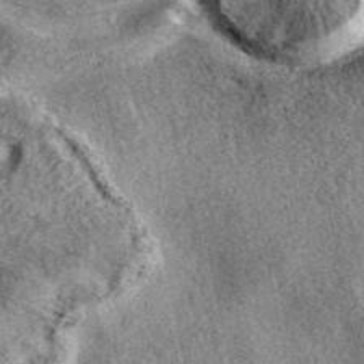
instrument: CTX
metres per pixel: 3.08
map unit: eAb
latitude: 39.6127
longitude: 109.4643
